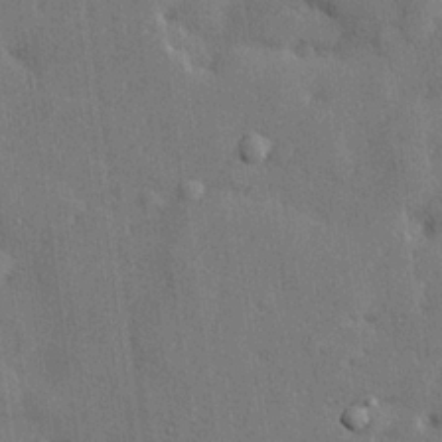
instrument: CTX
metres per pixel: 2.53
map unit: lHvf
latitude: 23.8205
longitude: 143.3509
